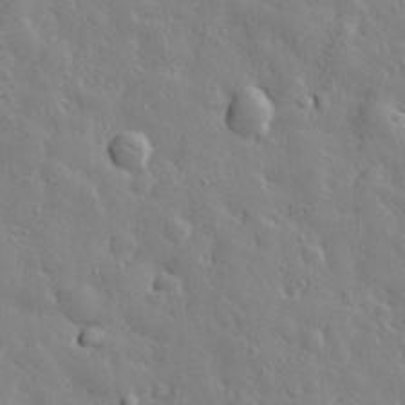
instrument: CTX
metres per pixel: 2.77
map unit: eHh
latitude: 28.7435
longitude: -78.6302
